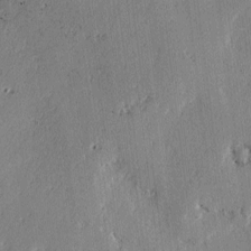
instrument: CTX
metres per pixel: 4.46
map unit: lAvf
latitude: -2.3306
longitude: -108.0633
